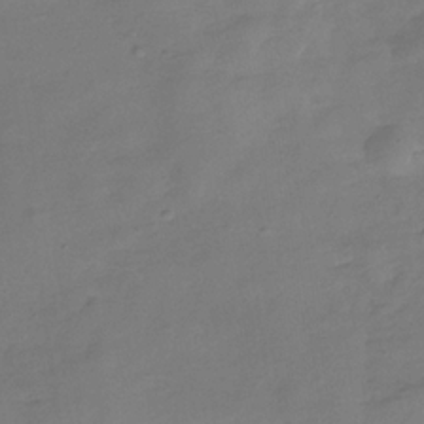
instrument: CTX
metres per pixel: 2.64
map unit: Hve
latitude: -31.6533
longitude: 93.4265
